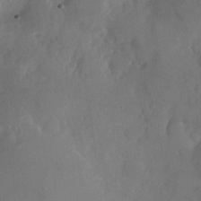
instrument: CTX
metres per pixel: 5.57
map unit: Nhu
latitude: -26.2739
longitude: -70.6679
